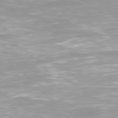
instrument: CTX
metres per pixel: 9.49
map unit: Ap
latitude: -79.2565
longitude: -66.5167
